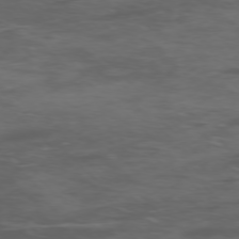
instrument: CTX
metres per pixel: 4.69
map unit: Ap
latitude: -76.2173
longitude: -68.3467
